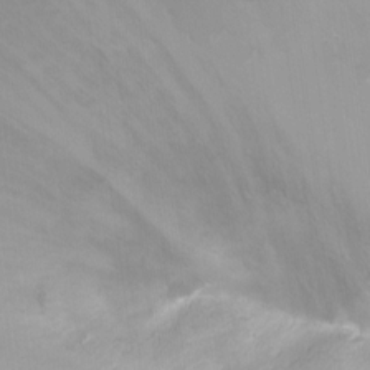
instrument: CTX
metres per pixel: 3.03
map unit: Ht
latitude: -7.0108
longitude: -26.5357
